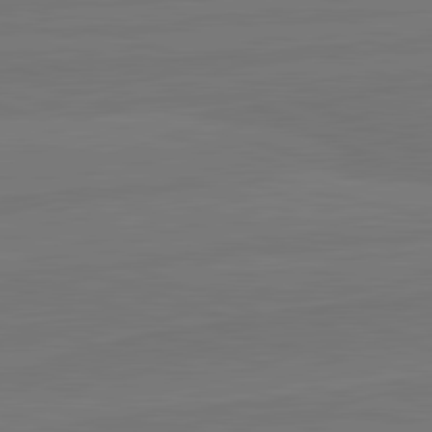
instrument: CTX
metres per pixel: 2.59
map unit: lApd
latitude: 82.1011
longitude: -179.7639
